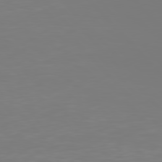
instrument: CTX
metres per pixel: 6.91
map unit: Hpe
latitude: 77.1970
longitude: -175.8961
